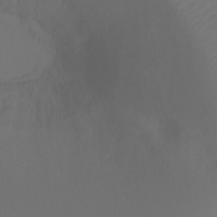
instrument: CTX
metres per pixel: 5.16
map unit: Ht
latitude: -5.5777
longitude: -26.8947
